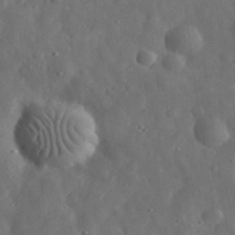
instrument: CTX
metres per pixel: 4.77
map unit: eHh
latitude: 32.1578
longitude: -74.6868
